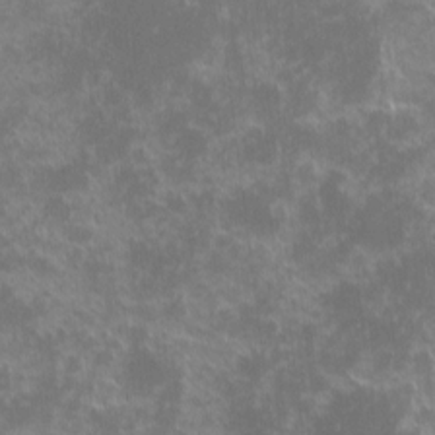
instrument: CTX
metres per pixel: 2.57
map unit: eHh
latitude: -1.8801
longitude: -86.2333
